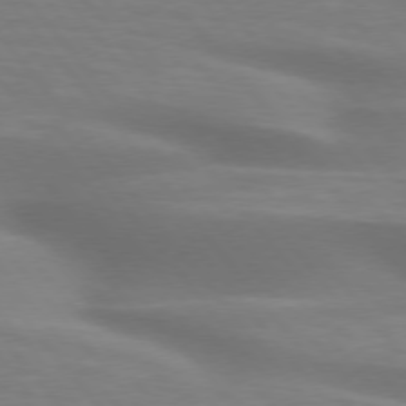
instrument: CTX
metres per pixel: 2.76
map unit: lApd
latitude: 75.8205
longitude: -60.6112
